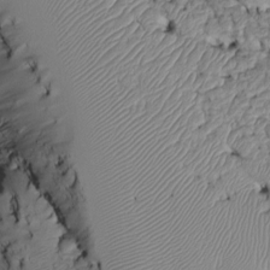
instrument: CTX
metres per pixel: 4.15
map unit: Htu
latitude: -6.5762
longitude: 154.2361
